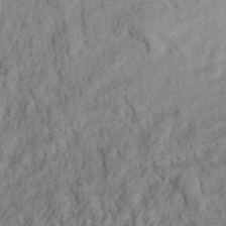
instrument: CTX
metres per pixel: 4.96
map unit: Aa
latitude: 27.2726
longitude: -144.0822
